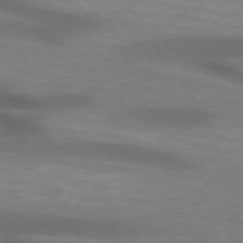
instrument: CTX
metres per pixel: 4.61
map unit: lApd
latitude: 73.9339
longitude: -51.7827
